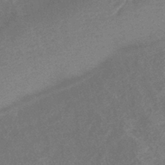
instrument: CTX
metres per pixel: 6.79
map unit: lHb
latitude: -40.5763
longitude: 77.3510
